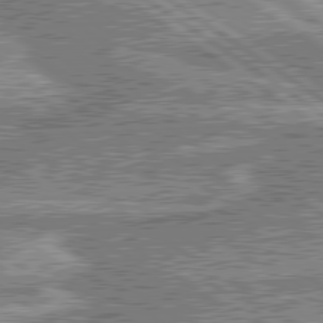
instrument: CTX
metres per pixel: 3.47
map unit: lApd
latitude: 80.0822
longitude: -179.0459
